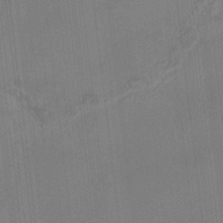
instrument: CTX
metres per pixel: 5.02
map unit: HNhu
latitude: 6.1011
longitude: 10.8786
